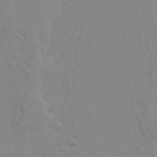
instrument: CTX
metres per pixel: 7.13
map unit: lAvf
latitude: 24.4412
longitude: -111.7828
